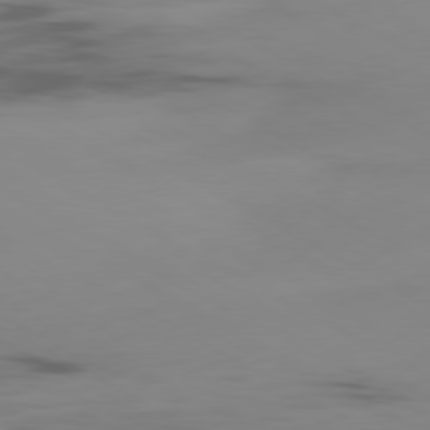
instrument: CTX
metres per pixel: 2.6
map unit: Ap
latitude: -80.1795
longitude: -62.8947
